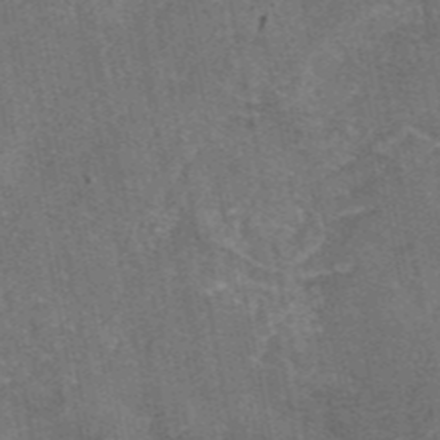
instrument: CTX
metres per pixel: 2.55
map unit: eAb
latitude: 46.1200
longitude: 107.0676
